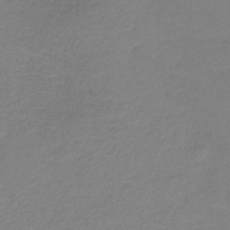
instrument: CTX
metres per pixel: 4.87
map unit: HNb
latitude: -35.0675
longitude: 52.2928
